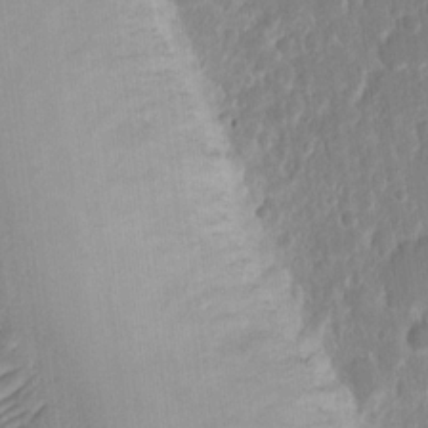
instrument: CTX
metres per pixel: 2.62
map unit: eHh
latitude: 14.0255
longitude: -70.8947
